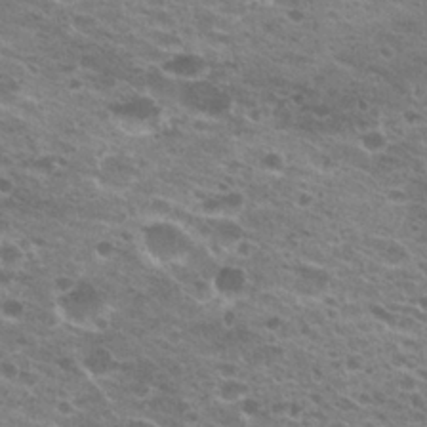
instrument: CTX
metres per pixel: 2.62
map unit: Hto
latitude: 22.9136
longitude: -41.2725
